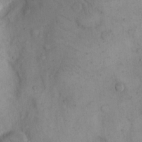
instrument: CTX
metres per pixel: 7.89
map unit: eHh
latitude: 14.8569
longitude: -67.5371
